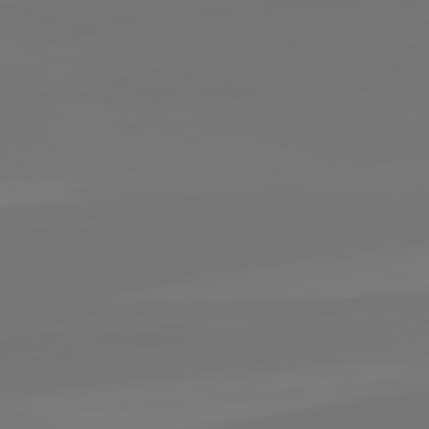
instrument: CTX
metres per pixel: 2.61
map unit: lApd
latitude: 82.6679
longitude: 155.1998
